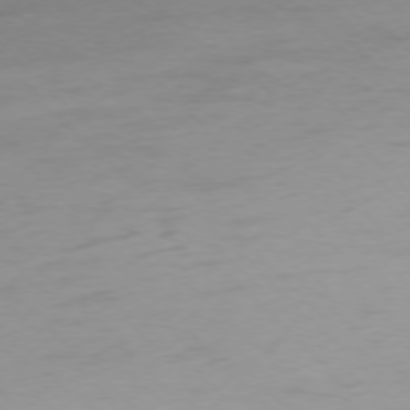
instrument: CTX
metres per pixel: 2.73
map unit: Ap
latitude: -77.2754
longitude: -63.1403
